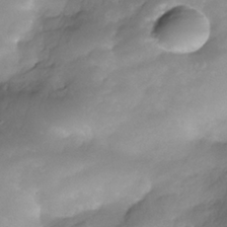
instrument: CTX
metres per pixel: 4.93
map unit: Nhe
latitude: -35.5777
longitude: -146.1578
